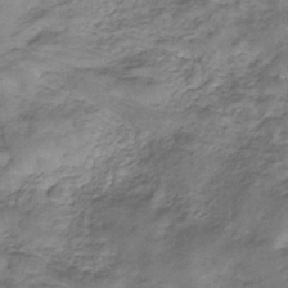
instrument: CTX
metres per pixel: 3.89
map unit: eHb
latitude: -32.3307
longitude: 67.5399
